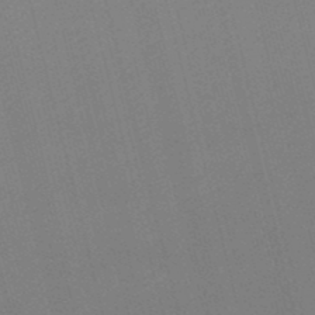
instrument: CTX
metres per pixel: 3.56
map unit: lHb
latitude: -47.5966
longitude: 60.7085
